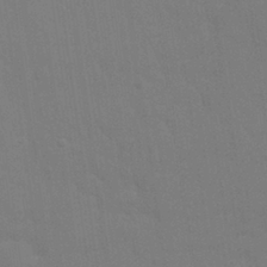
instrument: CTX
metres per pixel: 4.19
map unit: Nhu
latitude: 28.3278
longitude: -64.3278
